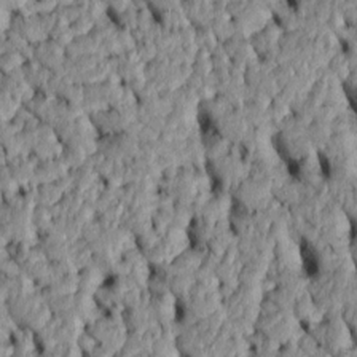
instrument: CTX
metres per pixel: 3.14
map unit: Htu
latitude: -5.8611
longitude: 156.4440
